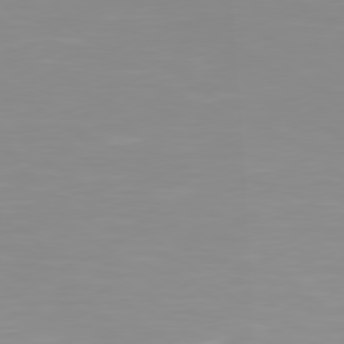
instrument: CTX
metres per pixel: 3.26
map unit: Hpe
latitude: 78.4223
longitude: -141.8961
